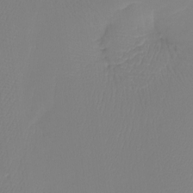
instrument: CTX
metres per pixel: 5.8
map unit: Htu
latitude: -13.8234
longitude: -46.9136
